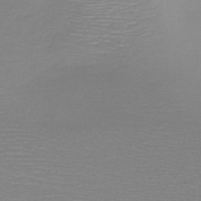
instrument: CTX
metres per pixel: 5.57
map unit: HNb
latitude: -46.2172
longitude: -43.4804
